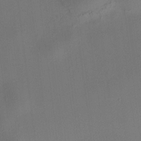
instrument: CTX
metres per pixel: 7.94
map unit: HNhu
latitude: 8.6302
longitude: 15.2376
